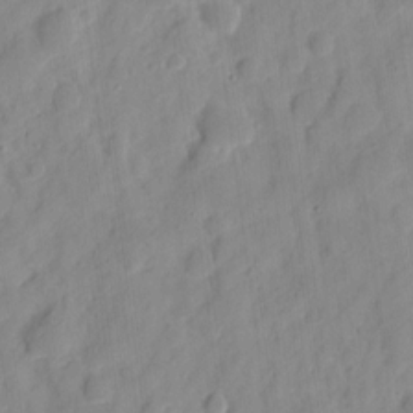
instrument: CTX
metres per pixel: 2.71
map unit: eHh
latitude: 8.2712
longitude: -74.6113
